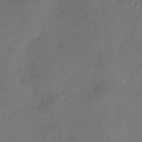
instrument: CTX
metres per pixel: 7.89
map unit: eHh
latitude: 8.5168
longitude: -73.0459
